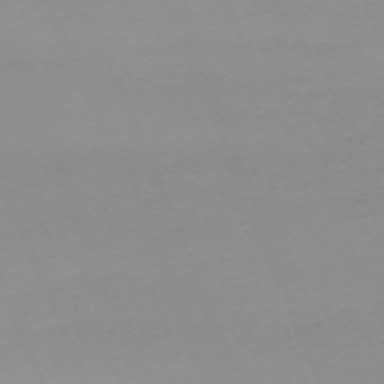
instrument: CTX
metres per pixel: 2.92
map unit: Nhu
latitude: -67.4265
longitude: 38.3306
